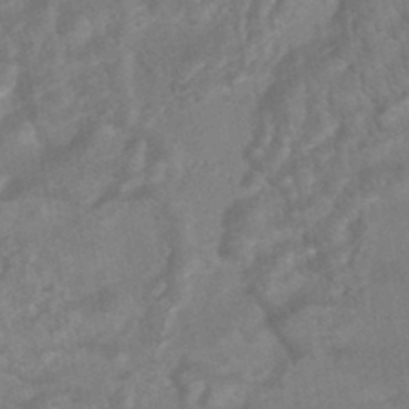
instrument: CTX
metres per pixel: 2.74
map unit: HNhu
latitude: -45.1620
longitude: 92.0850
